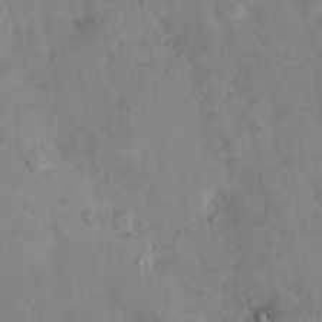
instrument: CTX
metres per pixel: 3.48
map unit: Hto
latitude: 11.5182
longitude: -61.1781
